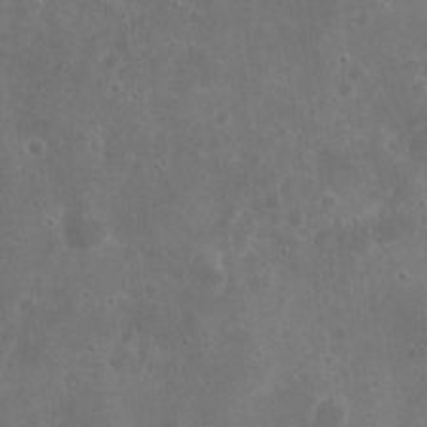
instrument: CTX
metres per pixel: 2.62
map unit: eHh
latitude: 8.7435
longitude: -72.9325
